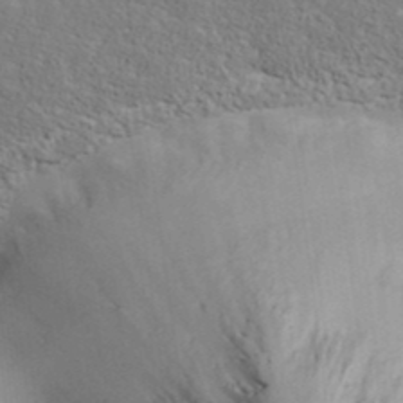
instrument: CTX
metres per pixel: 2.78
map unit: ANa
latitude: 39.1592
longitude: 21.1620
